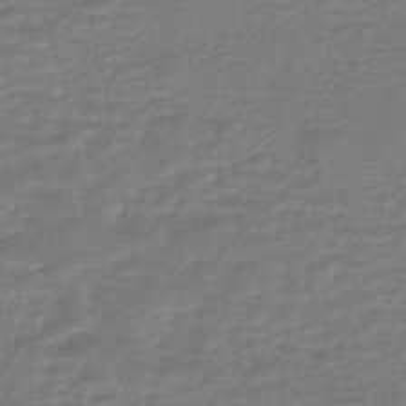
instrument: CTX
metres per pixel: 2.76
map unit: HNhu
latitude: -45.8233
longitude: 98.2361
